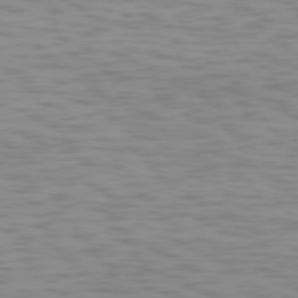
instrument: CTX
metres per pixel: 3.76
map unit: Hpe
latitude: 74.4790
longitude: -124.3278
